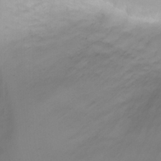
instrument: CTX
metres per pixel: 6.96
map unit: Ht
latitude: -0.9731
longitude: -19.6127
